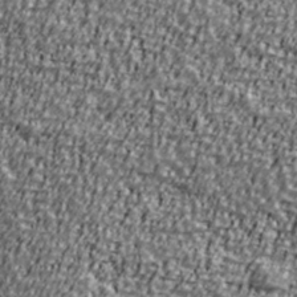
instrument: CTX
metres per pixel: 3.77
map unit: Ave
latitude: 41.2159
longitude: -112.2144
